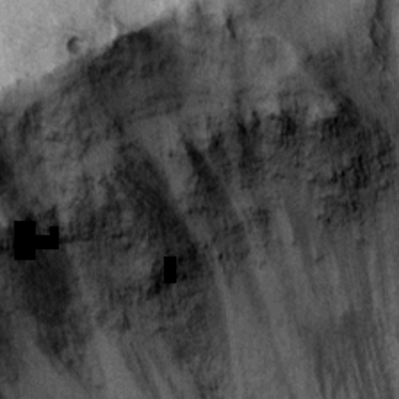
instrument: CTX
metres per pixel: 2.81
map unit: Ht
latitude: 10.6680
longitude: -38.7813
